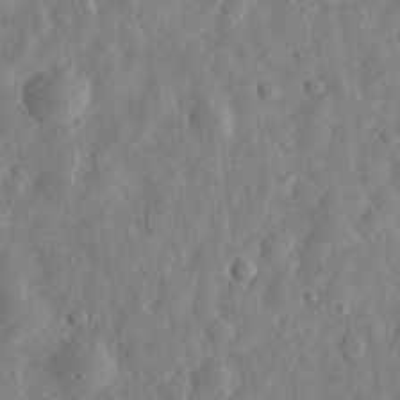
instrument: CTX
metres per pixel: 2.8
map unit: eHh
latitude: 30.4790
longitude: -75.2726
